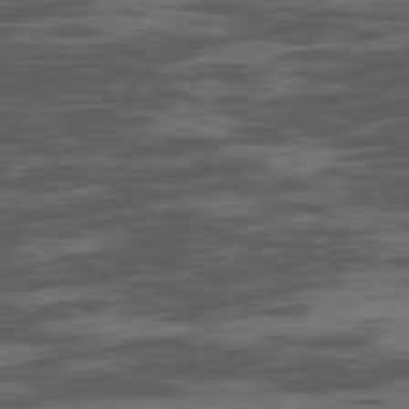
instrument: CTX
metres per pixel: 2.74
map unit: Ap
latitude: -80.0283
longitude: -101.8206
